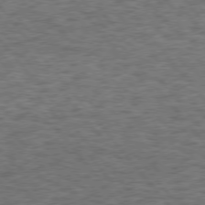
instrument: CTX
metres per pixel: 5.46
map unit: Hpe
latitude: 75.2348
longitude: -135.3859
